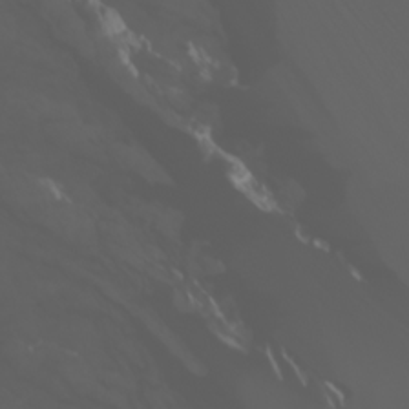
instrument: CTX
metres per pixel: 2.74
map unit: Htu
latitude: -1.3132
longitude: -76.4034
